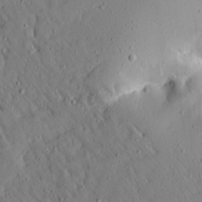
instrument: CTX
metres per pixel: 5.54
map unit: Ave
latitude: 15.3671
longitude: -140.7435
